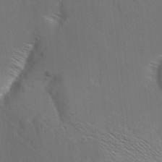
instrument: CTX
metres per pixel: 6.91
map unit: Aa
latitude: 10.0444
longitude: -142.2145
